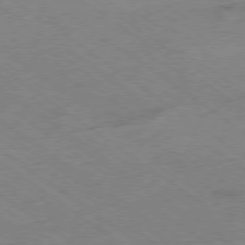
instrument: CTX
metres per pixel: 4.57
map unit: Hpe
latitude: -78.4818
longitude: -21.7828
